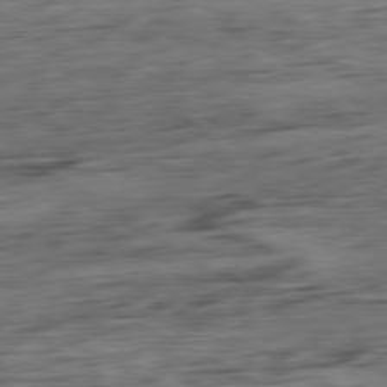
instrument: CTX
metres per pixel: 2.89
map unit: Ap
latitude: -81.1242
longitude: -96.0822
